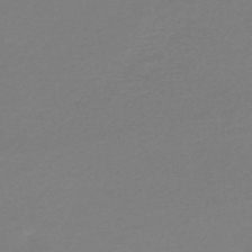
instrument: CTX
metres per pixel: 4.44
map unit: HNhu
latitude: -47.2754
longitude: 98.6140
